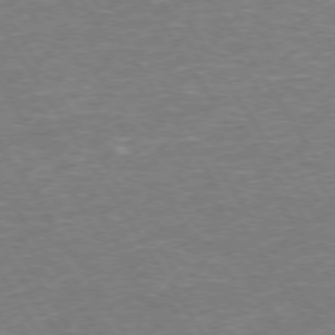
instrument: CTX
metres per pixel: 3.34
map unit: Hpe
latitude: 72.8947
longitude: -124.8569
